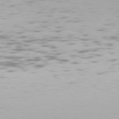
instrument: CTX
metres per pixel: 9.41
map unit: Hpe
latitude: 76.4790
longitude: -133.7639
